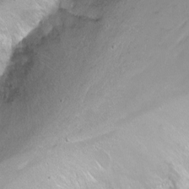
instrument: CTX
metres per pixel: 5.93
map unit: Nhu
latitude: -6.3495
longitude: -48.2145
